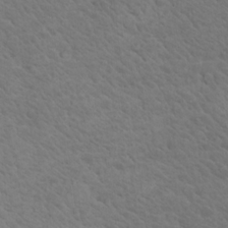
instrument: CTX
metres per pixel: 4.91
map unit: Nhu
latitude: 17.4615
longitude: -33.2915
